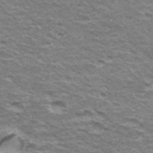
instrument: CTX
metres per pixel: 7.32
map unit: Hto
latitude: 35.6882
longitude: -42.6680
